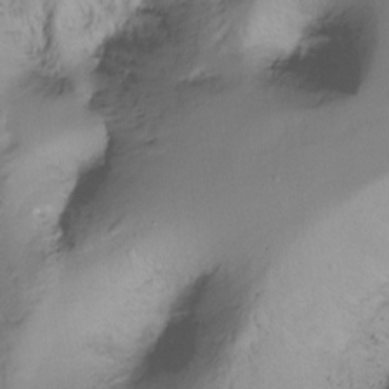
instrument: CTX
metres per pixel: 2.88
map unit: Ht
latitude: -13.0298
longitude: -45.2537
